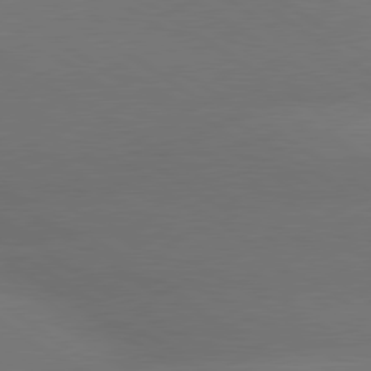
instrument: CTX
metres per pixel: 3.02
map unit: lApd
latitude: 79.9717
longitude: -151.4993
